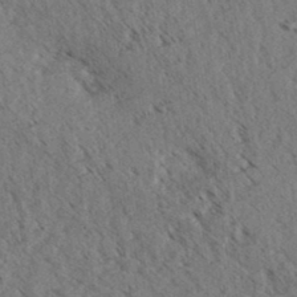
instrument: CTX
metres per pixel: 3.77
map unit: eHh
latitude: 35.4048
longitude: -139.7639
